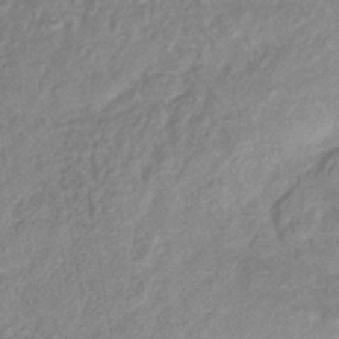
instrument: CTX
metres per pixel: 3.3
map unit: lHb
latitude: -40.6518
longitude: 78.2550
